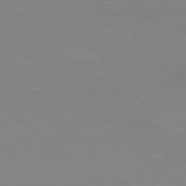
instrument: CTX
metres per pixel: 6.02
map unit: Hpe
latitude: -77.9178
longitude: 12.5385
